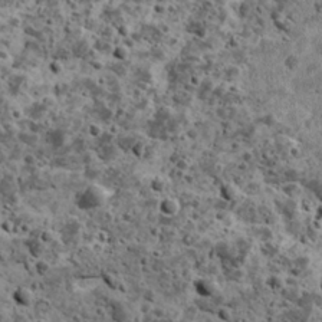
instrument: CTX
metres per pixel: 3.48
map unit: Ave
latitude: 17.7828
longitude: -134.5168
